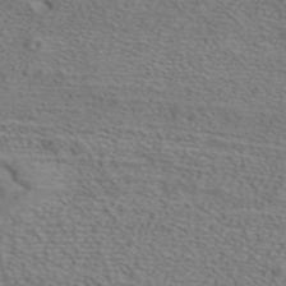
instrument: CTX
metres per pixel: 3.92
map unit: ANa
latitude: 39.9528
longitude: 21.5210
